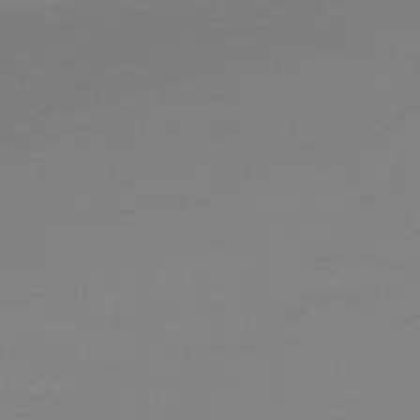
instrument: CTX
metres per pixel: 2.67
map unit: lHb
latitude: -41.5588
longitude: 77.8422
